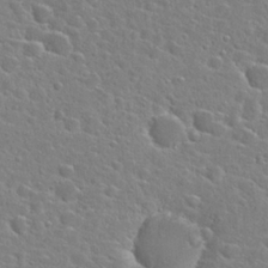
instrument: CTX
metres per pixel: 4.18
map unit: Hto
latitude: 24.6490
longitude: -46.5357
